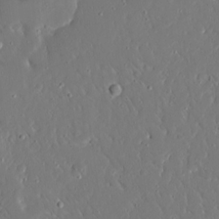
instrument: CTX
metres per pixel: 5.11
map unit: Ave
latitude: 15.9151
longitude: -140.5734
